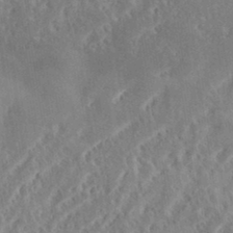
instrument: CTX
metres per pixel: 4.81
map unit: eHh
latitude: 34.6868
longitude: -134.0822
